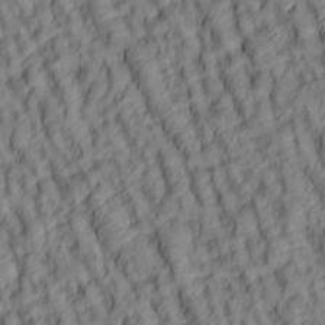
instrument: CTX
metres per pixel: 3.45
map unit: lAa
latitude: 5.3104
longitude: -116.4034
